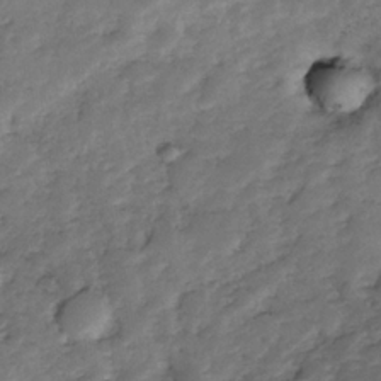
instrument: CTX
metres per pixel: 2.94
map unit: Nhe
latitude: -33.8989
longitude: -143.5371
